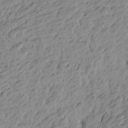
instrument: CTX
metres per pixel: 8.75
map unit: Htu
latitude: -4.1416
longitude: -176.2522
